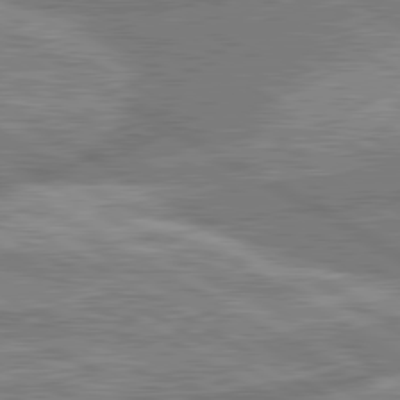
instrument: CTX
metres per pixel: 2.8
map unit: lApd
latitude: 80.7057
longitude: -165.1970
